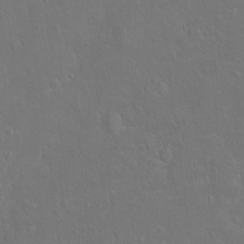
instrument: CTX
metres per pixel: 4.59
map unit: Hto
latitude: -4.0094
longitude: -35.6694
